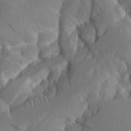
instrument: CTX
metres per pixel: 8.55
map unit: Aa
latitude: 26.0633
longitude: -128.9325
